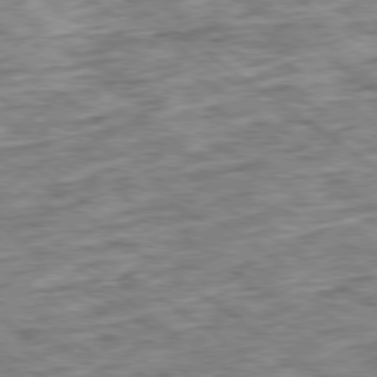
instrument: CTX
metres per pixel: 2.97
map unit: Ap
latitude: -79.5966
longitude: -76.1955
